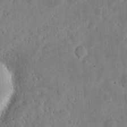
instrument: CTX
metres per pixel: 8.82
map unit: eHh
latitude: 6.5546
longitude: -70.7435
